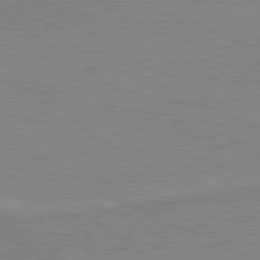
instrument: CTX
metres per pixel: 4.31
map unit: lApd
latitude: 80.1389
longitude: 170.1795
